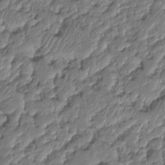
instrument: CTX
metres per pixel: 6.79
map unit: HNhu
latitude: -24.8408
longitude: 50.8408
